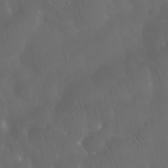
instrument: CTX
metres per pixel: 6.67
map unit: Nhu
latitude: 28.7813
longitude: -65.6694
